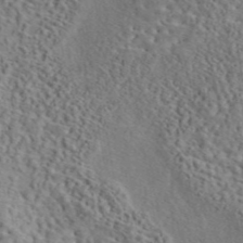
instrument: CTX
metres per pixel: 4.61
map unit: eAb
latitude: 43.9528
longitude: 115.2376
